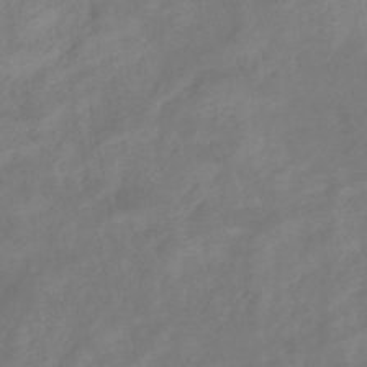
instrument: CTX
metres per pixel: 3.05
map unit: eHb
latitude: -38.3495
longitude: 76.8030
